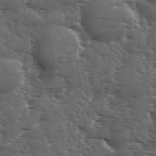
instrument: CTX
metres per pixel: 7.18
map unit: Ave
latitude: 11.4238
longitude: -103.7260
